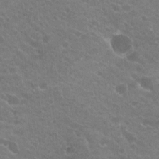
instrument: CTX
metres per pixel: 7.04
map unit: Hto
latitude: 21.1214
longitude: -34.3656
